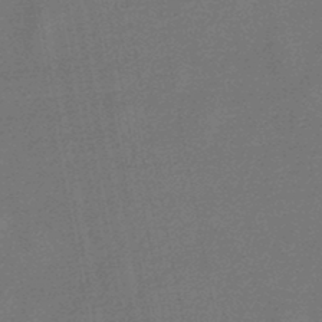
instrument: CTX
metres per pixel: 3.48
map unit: lHb
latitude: -47.2754
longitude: 72.0850
